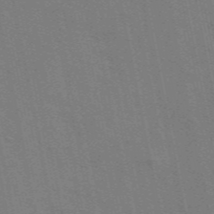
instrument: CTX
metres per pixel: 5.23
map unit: ANa
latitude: 49.4237
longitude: -75.7828
